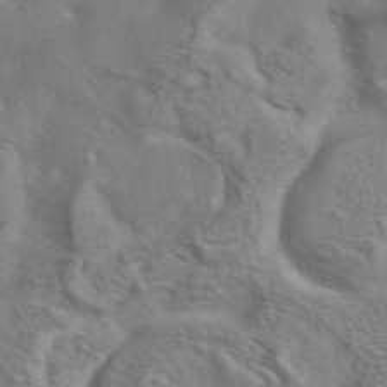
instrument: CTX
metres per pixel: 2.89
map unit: eAb
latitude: 42.0255
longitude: 104.8408
